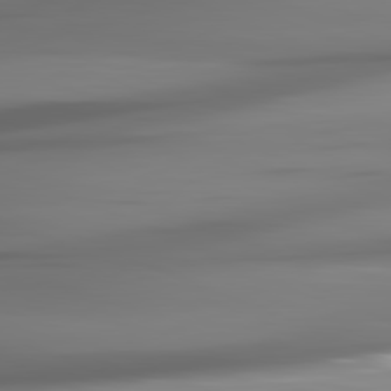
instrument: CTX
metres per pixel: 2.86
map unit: lApd
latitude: 81.5938
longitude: -142.9136
